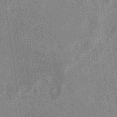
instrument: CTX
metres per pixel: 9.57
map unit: eHb
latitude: -34.6329
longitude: 73.1053
